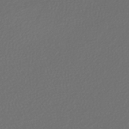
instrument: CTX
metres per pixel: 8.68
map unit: lHb
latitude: -43.6532
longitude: 70.9164
